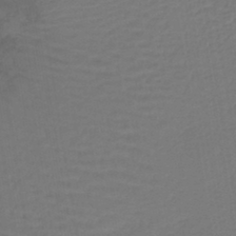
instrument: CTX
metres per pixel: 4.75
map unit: lHb
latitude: -42.5384
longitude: 64.4629
